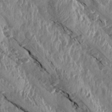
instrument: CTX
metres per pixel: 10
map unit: Aa
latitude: 15.2159
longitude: -145.2537
